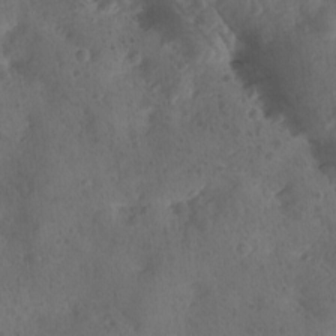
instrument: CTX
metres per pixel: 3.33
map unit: Ave
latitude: -9.6533
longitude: -118.3845
